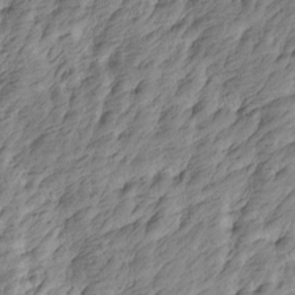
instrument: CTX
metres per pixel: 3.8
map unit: Htu
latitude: -4.5762
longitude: -176.4790
